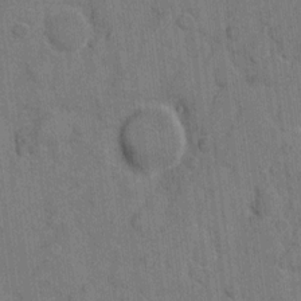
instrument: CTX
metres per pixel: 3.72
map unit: eHh
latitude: 8.7246
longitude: -66.0822
